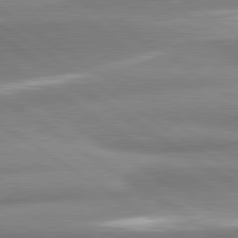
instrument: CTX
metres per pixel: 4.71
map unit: lApd
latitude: 80.8380
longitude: -177.7827
